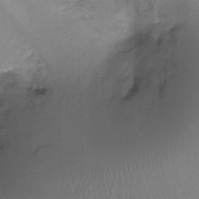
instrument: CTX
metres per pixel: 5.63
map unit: Ht
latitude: -18.1228
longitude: -44.6490
